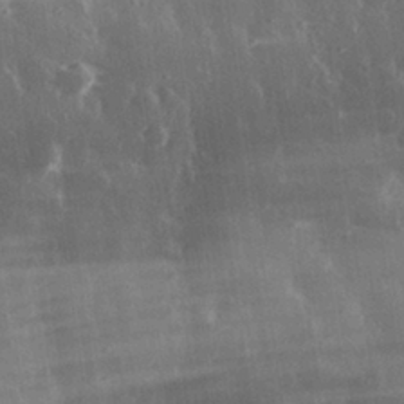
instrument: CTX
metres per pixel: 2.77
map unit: eHh
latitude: 29.9339
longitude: -79.3860
